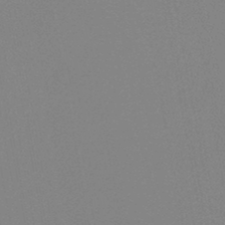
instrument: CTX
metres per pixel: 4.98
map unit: HNb
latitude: -46.3117
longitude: -43.4049
